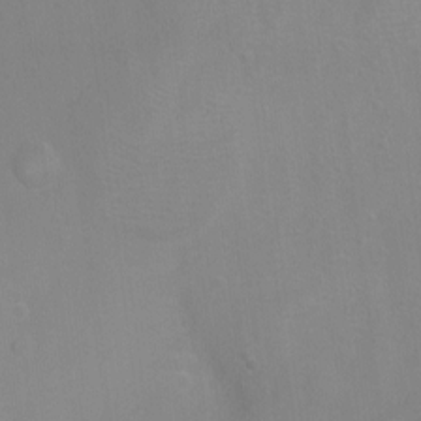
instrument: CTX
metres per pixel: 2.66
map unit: Ht
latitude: -4.2739
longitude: -25.7449
